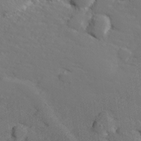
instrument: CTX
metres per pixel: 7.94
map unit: lHvf
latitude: 26.5168
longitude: 142.8974
